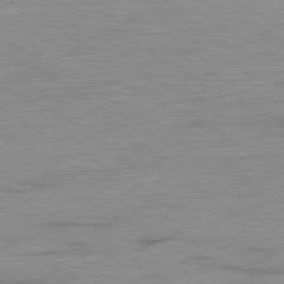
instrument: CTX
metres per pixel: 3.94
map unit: Ap
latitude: -80.7841
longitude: -78.4601
